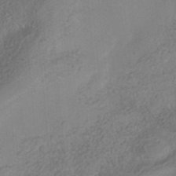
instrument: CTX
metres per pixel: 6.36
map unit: Nhe
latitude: -38.7085
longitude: -148.5924
